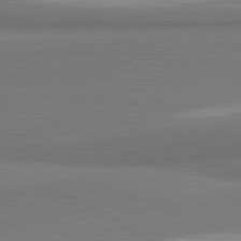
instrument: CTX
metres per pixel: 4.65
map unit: lApd
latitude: 81.3482
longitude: 163.2943
